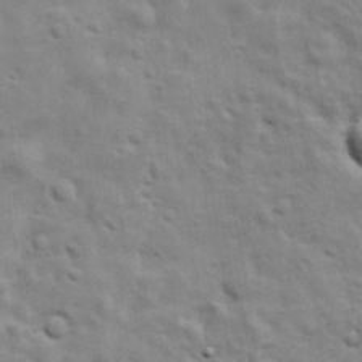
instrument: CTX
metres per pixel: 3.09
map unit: Ave
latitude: 17.5182
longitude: -133.0270
